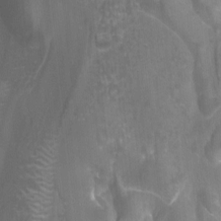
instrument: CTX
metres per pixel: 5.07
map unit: Nhu
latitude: -12.7085
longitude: -65.8584
